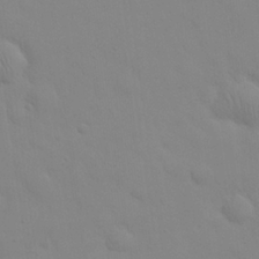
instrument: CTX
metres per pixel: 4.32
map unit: eHh
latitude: 25.0458
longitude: -65.5938
